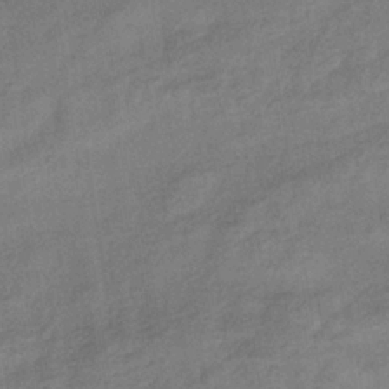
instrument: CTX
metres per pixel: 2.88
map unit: lHb
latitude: -33.9178
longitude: 65.5966
